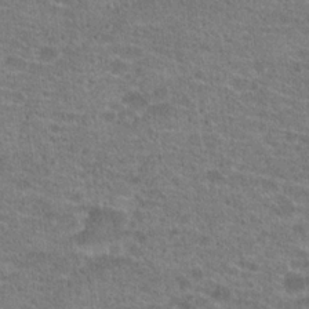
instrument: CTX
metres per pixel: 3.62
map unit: Hto
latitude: 20.5924
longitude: -42.8191
